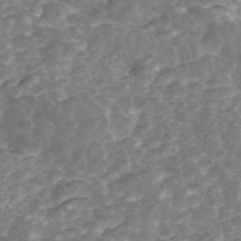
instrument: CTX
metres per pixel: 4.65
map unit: ANa
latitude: 45.1970
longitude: 29.5210
